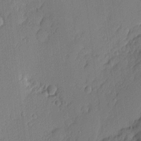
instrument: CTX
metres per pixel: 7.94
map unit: Nhu
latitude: 2.0255
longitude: -76.4790
